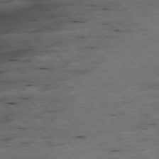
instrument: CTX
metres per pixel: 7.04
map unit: Ap
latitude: -77.6722
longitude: -91.6505
